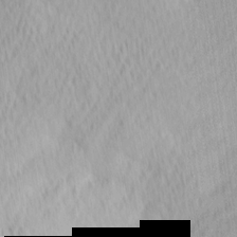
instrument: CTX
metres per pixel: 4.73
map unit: Ave
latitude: 12.3845
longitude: -106.7813
